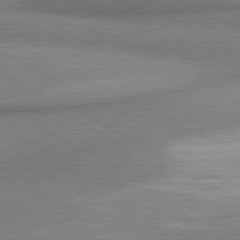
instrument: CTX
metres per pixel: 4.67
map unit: lApd
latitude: 80.7624
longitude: 164.3873
